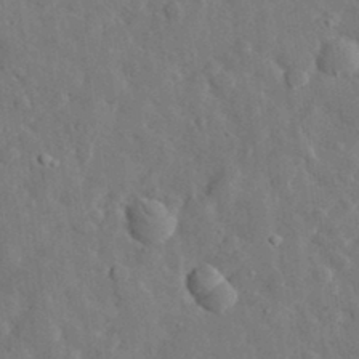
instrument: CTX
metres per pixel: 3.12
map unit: lHvf
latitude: 33.0647
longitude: -85.6316
